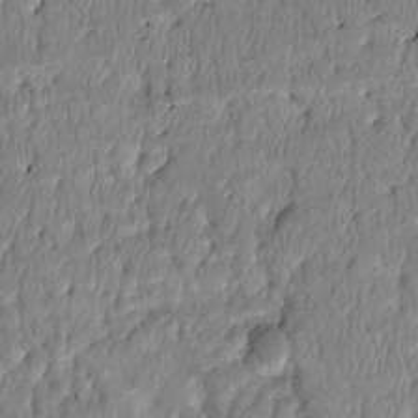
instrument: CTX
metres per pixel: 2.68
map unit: Htu
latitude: 3.7638
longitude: 149.4077
